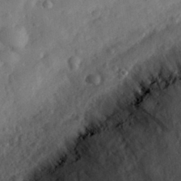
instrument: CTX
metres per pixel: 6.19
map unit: eHh
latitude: 30.5546
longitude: -72.6113
